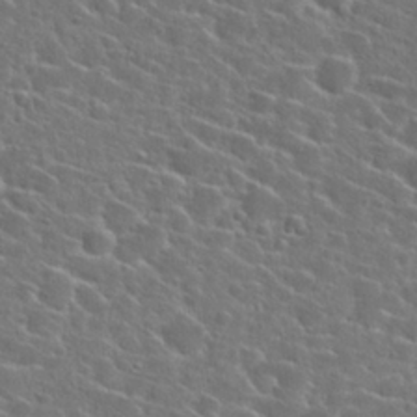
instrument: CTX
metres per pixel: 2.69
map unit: Hto
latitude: 26.2145
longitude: -46.7436
